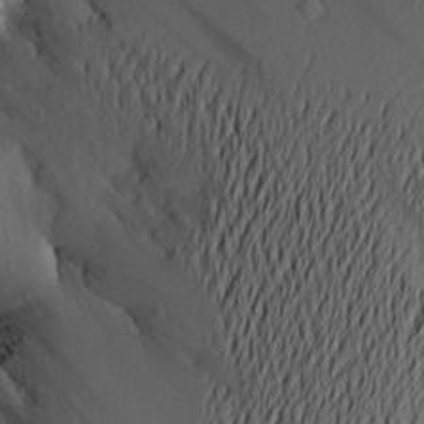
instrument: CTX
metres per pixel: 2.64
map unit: Aa
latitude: 21.4427
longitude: -146.4223
